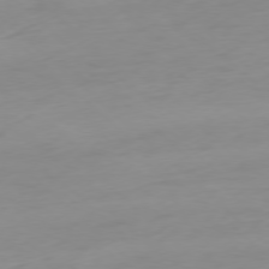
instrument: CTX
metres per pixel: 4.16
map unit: Ap
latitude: -77.9745
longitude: -67.8016
